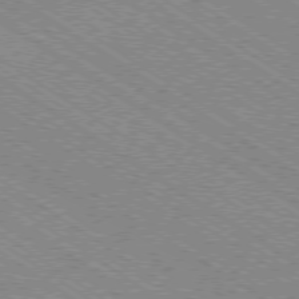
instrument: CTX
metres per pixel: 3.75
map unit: Ap
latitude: -79.1053
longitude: -79.0648
